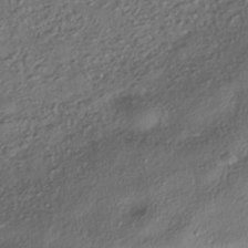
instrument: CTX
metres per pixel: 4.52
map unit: HNhu
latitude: -41.4076
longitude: 107.6533
